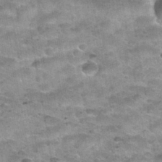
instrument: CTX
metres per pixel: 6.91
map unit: Nhu
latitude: 32.3467
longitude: -52.8947
